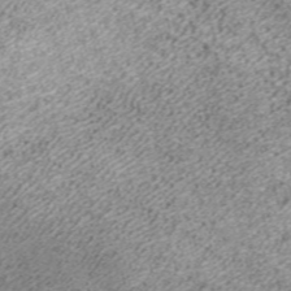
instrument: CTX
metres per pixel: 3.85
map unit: ANa
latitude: 37.2726
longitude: 15.8612
